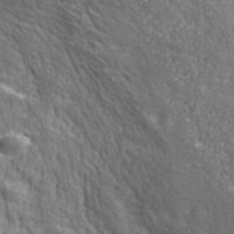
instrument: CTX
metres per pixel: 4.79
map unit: eHh
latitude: 42.7624
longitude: -91.7261
